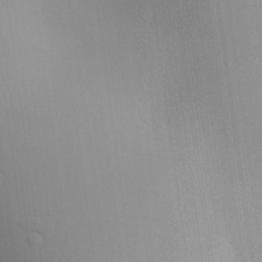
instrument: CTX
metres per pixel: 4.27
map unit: Aa
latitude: 24.1011
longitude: -136.2523
